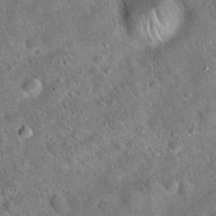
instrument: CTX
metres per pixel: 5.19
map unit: Hto
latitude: 20.1578
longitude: -52.9703
